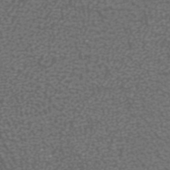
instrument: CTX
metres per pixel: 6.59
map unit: ANa
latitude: 38.6112
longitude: 23.2187
